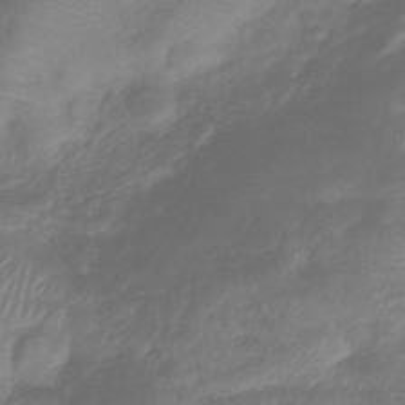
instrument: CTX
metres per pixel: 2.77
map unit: eHb
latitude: -40.3684
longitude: 78.4251
